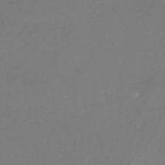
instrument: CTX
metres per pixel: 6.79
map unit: eHh
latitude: -44.7085
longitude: -29.1970
